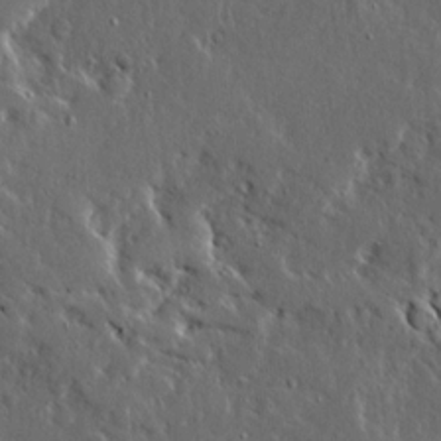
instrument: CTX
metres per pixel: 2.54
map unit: Ave
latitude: 15.3104
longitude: -138.5924
